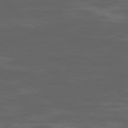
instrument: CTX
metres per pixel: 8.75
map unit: Hpe
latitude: -76.2739
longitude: -10.6680
